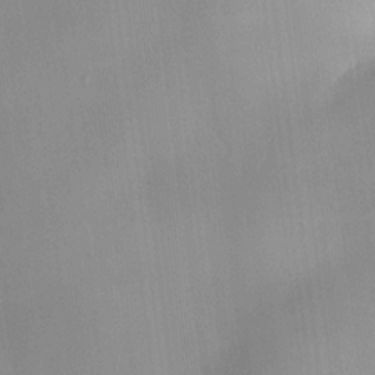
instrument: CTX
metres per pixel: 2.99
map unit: HNhu
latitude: 10.8947
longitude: 9.5021
